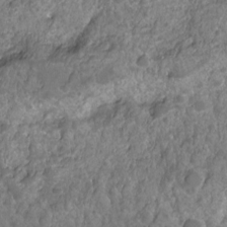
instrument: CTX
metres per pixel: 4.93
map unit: Hto
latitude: -3.3131
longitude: -34.6112
